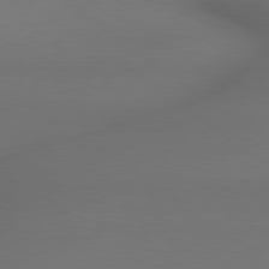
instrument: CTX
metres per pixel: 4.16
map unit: lApd
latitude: 79.2537
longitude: -173.9339
